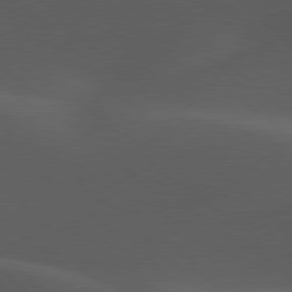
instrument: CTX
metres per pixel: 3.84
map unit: lApd
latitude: 77.9339
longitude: -54.1389
